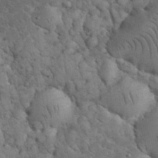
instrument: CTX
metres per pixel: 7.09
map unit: eHh
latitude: 33.3860
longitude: -66.3089
